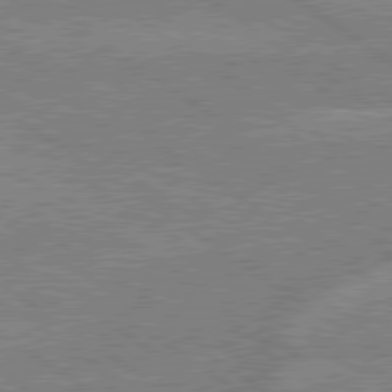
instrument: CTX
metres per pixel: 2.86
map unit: lApd
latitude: 79.3482
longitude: -161.8205
